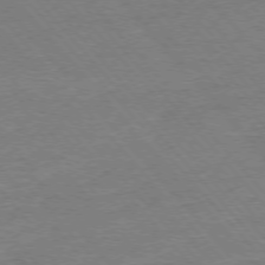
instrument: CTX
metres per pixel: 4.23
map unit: Ap
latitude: -76.6141
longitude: -95.7828
